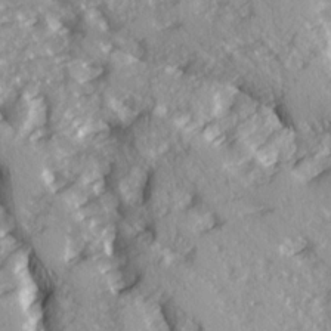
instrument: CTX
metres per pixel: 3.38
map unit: Ave
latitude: 14.7813
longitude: -131.1215
